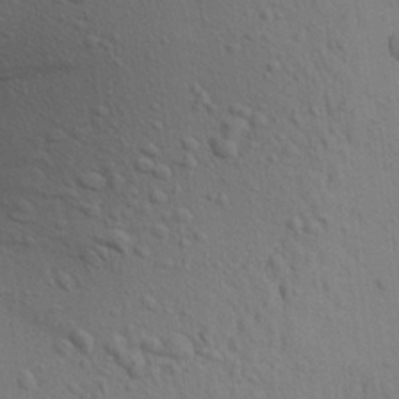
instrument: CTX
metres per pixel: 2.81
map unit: Aa
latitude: 22.3278
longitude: -148.5357
